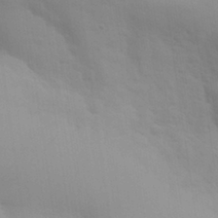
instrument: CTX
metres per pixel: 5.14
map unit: eHh
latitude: 30.7813
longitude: -70.0633
